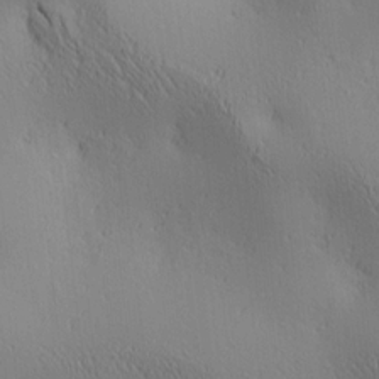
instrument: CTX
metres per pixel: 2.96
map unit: lAa
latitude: 3.9717
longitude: -117.7828
